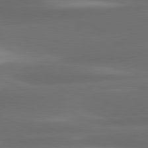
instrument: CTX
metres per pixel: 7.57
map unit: lApd
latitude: 81.1025
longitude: -142.1011
